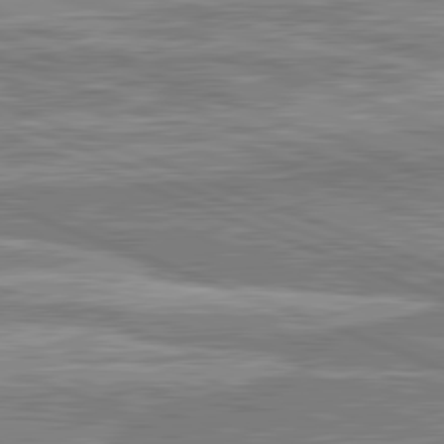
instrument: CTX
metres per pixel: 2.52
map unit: lApd
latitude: 81.8961
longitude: 167.5966
